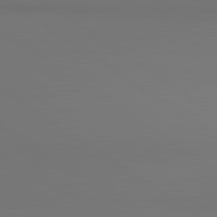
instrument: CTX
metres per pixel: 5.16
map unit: lApd
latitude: 80.9325
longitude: 153.0297
